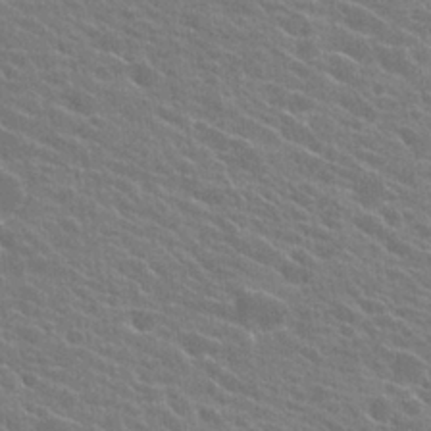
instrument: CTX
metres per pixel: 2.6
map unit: Hto
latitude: 24.7624
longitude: -40.5734
